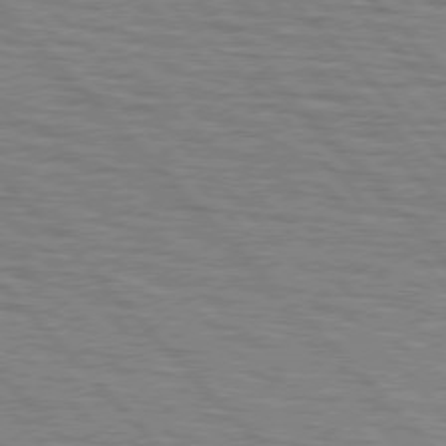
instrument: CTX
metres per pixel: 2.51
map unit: lApd
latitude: 76.6490
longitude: -73.0648
